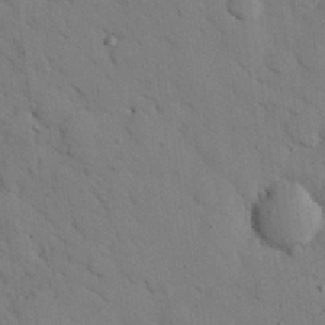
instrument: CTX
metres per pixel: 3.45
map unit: eHh
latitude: 26.1767
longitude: -77.6316
